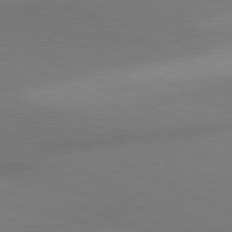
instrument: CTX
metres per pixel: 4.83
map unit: lApd
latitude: 80.8002
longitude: 130.8597
